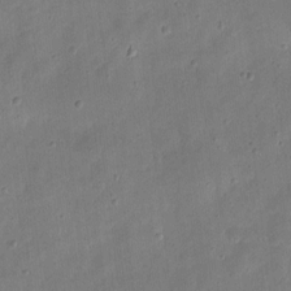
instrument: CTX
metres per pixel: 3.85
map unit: eHh
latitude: 7.2726
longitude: -71.8772
